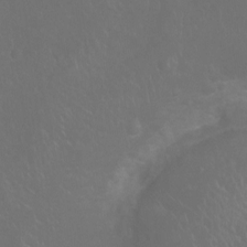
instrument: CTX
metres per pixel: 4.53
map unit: Ht
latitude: -7.8233
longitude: -20.9703
